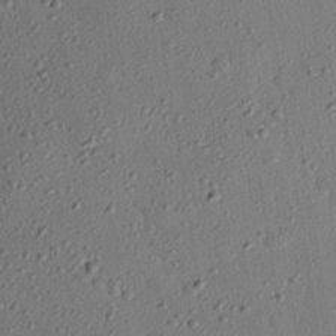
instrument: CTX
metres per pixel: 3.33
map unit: eHh
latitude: 25.9339
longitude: -77.0647
